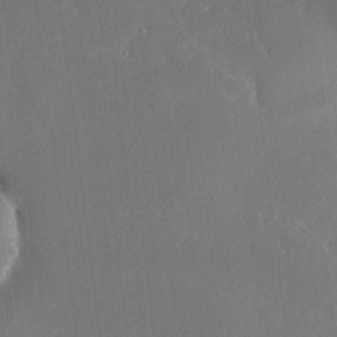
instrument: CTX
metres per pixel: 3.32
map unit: HNhu
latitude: 5.8961
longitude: 12.9164
